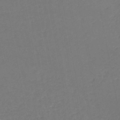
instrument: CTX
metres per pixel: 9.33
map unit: HNb
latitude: -50.3873
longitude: -53.4427
